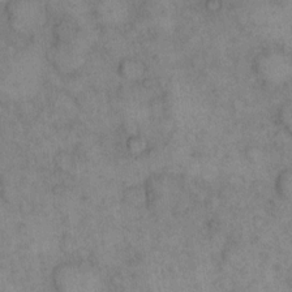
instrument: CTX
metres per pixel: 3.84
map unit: eHh
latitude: 15.4616
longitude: -66.6679
